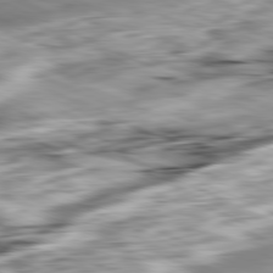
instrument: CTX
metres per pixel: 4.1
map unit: Ap
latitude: -81.5777
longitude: -82.2144
